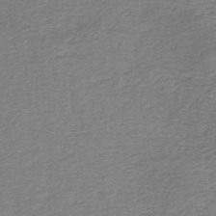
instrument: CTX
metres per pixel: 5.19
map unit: HNb
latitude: -36.4062
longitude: 51.3699
